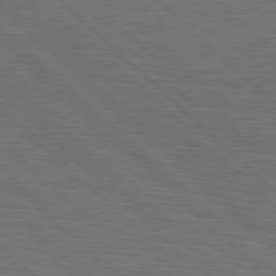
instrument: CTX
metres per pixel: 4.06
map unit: Hpe
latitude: 77.5560
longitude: -155.4993
